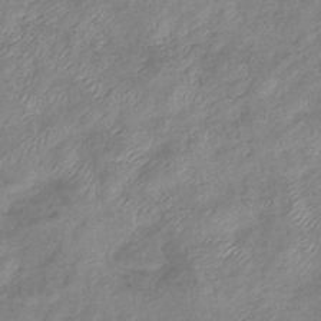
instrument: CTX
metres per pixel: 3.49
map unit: eHb
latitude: -38.4062
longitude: 78.8597
